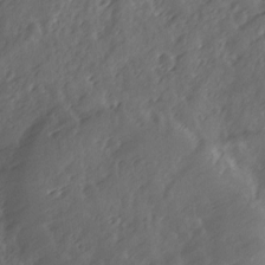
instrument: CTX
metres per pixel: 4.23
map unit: Ave
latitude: 12.4223
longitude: -103.3292
